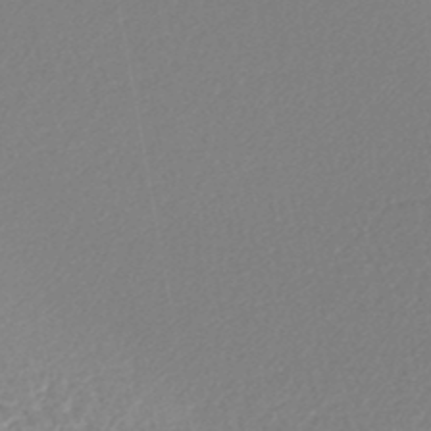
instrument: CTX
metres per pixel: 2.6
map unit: lHb
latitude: -45.2187
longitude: 78.1228
